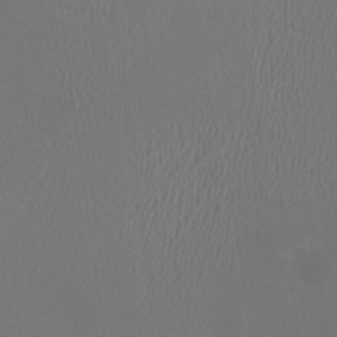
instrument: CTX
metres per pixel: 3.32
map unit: HNhu
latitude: 0.0255
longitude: -1.1592
